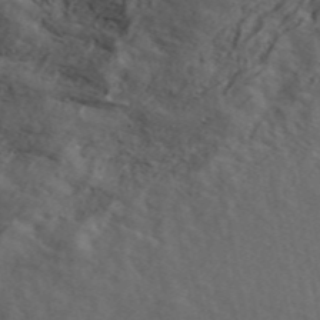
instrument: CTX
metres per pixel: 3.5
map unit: ANa
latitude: 49.4426
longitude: -81.4615
